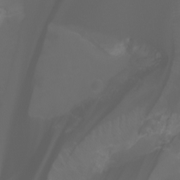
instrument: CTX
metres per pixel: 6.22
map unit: Aa
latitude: -6.5951
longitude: -72.5546
